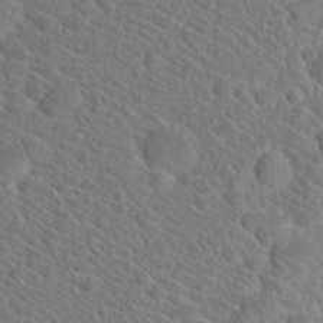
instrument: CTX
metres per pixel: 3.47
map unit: Hto
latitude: 19.1970
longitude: -38.4034
